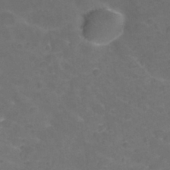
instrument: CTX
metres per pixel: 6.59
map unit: Nhu
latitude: 29.5560
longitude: -51.1592
